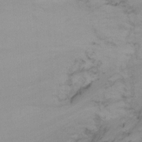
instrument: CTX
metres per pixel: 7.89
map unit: Ht
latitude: -9.0108
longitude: -37.3860
